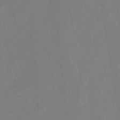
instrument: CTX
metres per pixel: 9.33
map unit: HNb
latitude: -44.9353
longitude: -38.9891
